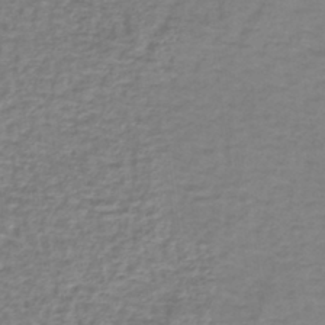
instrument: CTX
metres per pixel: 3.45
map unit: lHb
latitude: -42.4062
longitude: 70.9731
